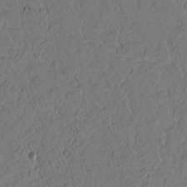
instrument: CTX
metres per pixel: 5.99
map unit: lAvf
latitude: 8.8002
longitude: 166.1984
